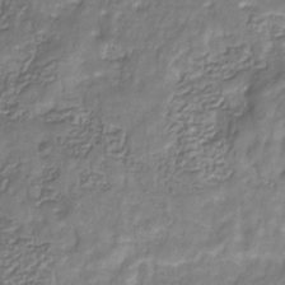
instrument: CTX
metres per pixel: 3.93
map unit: eHb
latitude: -29.5399
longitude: 69.2187
